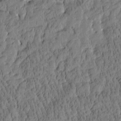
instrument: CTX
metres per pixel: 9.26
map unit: Htu
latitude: -3.8422
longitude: 175.7288
